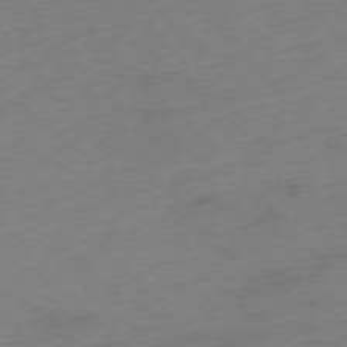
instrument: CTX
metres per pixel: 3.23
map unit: Ap
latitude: -76.0472
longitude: -65.3293
